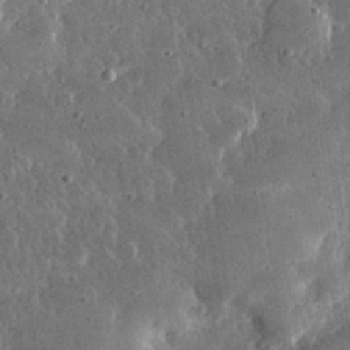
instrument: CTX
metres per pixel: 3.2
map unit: lHvf
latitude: 31.3671
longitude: -91.4237
